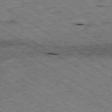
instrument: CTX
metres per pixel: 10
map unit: Ap
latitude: -79.8233
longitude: -79.8584
